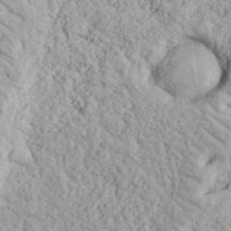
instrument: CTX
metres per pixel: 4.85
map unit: eHh
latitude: 37.5371
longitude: -81.1025
